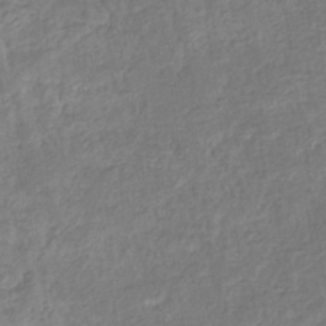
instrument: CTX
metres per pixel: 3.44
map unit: eHb
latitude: -34.3117
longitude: 76.9542
